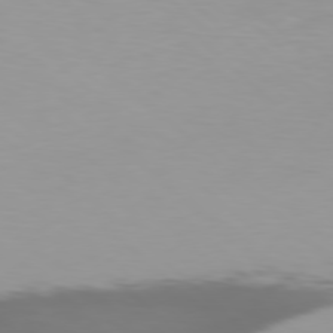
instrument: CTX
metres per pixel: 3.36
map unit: Hpe
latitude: 77.4993
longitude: -169.0081
